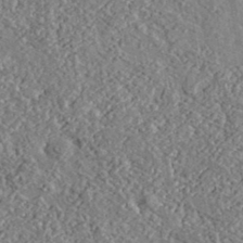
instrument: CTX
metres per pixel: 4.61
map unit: lHvf
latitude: 37.4238
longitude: -88.9892
